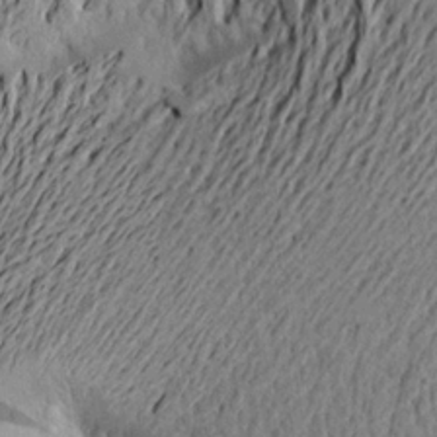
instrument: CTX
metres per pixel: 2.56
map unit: Aa
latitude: 21.3104
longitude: -149.6883
